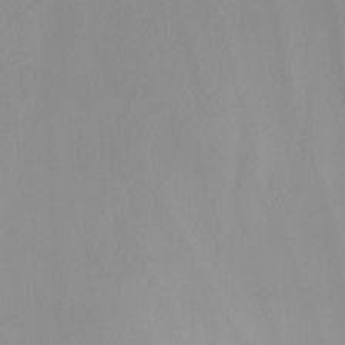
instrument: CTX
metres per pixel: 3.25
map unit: Nhu
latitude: -5.8233
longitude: -95.3293
